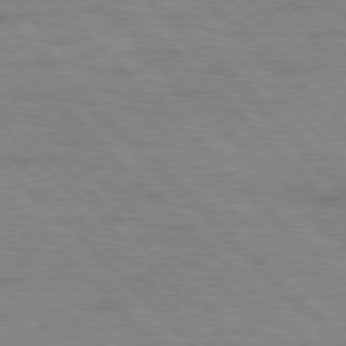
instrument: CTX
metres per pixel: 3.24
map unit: Hpe
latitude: 77.5371
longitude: -154.4601
